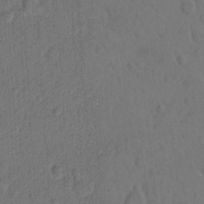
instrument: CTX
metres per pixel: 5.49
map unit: Hto
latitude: 8.3656
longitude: -61.4048
